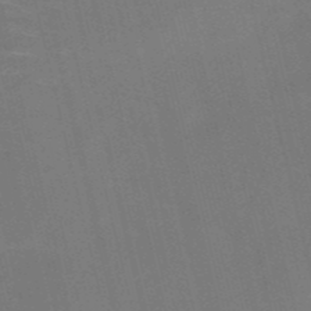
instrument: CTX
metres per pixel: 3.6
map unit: HNb
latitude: -51.7666
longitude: -44.9702
